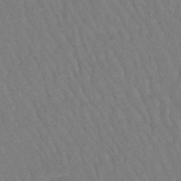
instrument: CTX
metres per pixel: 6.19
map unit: eHb
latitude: -46.4062
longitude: 80.4818
